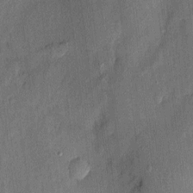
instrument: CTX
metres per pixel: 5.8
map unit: eHh
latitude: 4.6113
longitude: -74.6302
